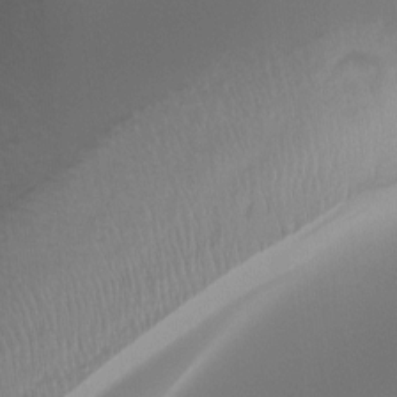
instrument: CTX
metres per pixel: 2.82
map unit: Htu
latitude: -14.7652
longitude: -45.3104
